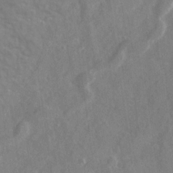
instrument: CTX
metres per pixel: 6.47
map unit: Ave
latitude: 21.4049
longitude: -132.5546
